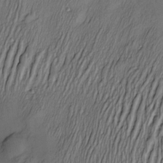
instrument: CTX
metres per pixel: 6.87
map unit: Nve
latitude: -22.8597
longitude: -138.0444
